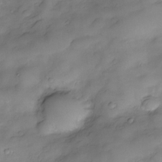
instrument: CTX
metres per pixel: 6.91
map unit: Nve
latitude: -27.1809
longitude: -149.1970
